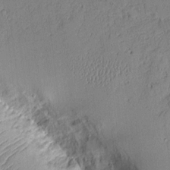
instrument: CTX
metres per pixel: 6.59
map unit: Aa
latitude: 10.4601
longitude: -128.7624
